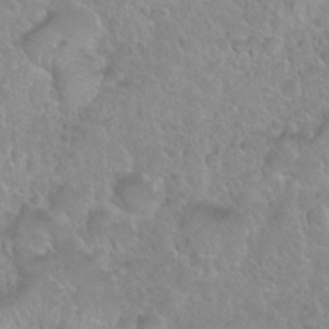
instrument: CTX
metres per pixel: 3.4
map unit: Nhu
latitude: 27.7261
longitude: -52.8380
